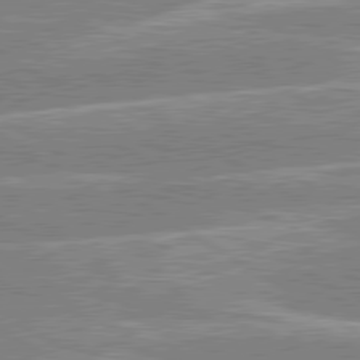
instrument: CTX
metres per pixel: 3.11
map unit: lApd
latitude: 80.1767
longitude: -130.5168
